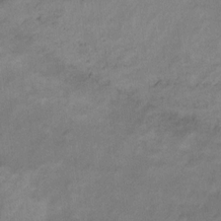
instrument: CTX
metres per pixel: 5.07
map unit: Ht
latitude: 10.2901
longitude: -40.0255
